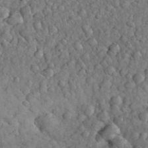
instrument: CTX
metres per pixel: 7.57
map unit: eHh
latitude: 32.3656
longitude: -65.7639
